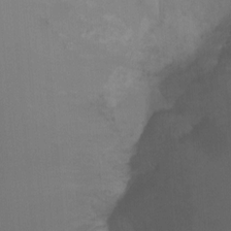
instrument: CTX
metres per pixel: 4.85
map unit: Ht
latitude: -9.2187
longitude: -37.2726
